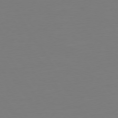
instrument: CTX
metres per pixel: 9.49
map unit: Hpe
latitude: 72.9703
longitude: -122.6490
